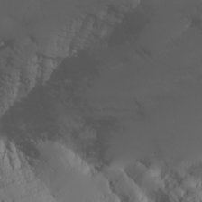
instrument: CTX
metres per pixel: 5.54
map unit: Nhu
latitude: -4.8408
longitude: -90.7435
